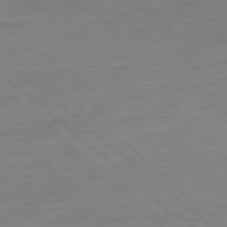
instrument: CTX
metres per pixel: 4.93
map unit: Ap
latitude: -77.8611
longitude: -77.0836
